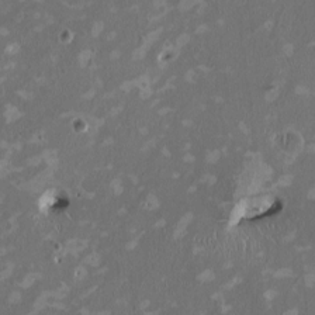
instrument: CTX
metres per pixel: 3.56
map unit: HNhu
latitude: 2.0255
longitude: -4.5546
